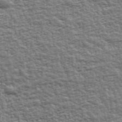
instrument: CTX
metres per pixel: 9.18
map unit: Ave
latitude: 43.0836
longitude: -112.1389
